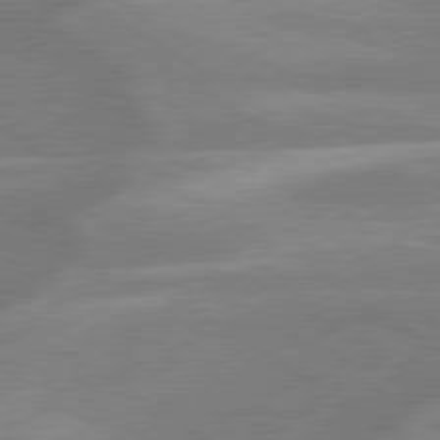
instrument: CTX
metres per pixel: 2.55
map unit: lApd
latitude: 79.4616
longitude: -123.1025
